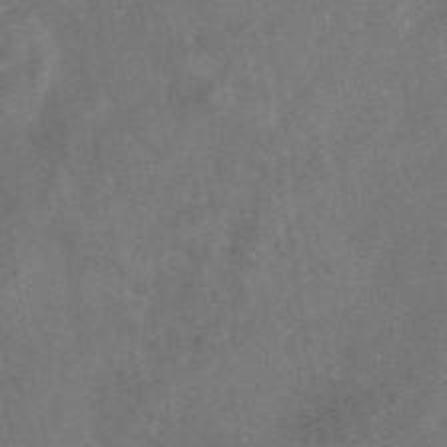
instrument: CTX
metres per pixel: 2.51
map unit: eAb
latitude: 47.0270
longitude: 127.6155
